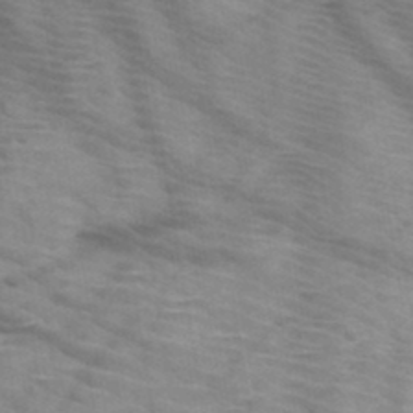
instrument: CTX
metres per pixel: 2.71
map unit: HNb
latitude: -46.5007
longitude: -45.4426
